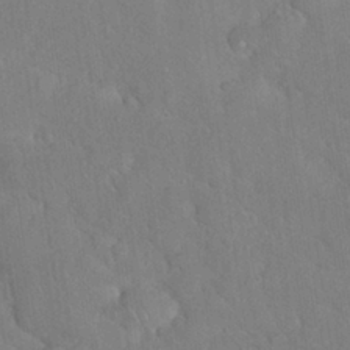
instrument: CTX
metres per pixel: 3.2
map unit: Nhu
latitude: 27.0459
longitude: -65.5938
